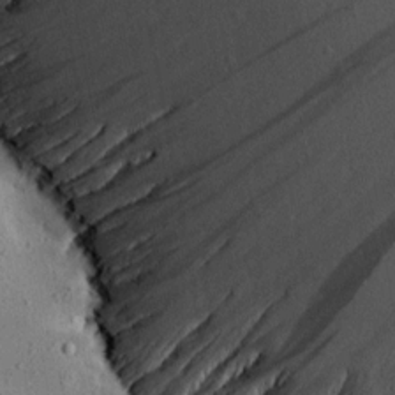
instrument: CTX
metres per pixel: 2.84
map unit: Aa
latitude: 13.7072
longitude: -142.0822
